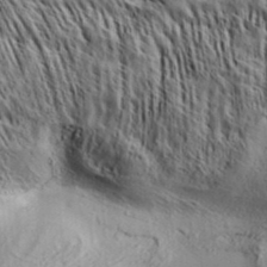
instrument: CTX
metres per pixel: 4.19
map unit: Aa
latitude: 33.1025
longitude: -136.8758
